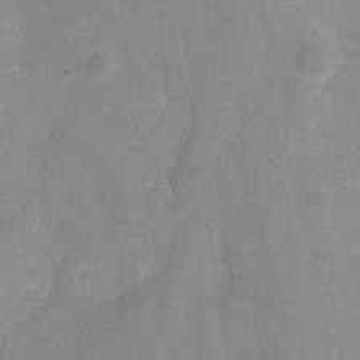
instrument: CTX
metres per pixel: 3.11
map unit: Nhu
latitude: -7.6344
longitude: -40.9702
